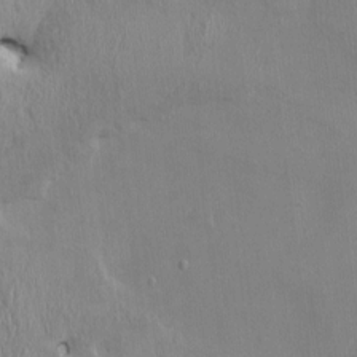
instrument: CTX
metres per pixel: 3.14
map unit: HNhu
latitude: 3.4804
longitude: -6.7435
